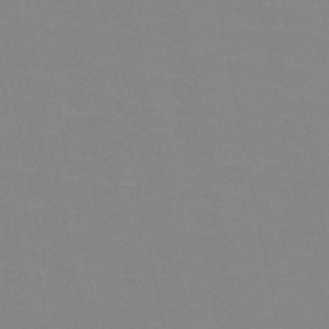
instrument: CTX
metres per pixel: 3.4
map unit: HNb
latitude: -49.0109
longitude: -49.5749
